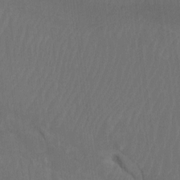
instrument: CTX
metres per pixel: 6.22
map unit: Htu
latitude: -6.8786
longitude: -68.3845
